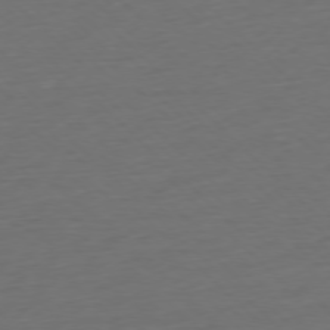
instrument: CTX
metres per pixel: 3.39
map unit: Ap
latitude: -77.2187
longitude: -91.8394
